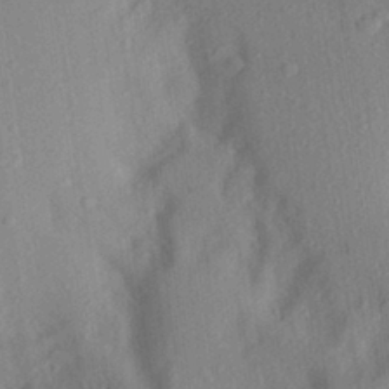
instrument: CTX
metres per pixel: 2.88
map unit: Aa
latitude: 28.1578
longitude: -145.9717
